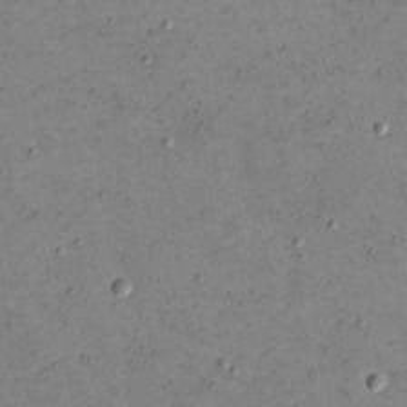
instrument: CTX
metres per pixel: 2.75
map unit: eHh
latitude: 21.8206
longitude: -65.9717
